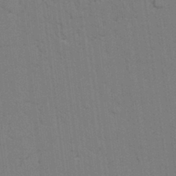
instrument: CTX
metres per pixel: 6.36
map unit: lAvf
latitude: 25.6127
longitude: -111.7261
